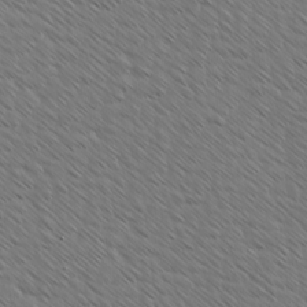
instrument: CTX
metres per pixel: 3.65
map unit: Ave
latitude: 8.1011
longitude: -106.0633
